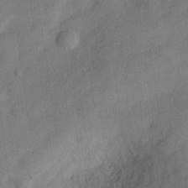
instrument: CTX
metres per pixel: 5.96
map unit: Hve
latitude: -30.7085
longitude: 91.8045
